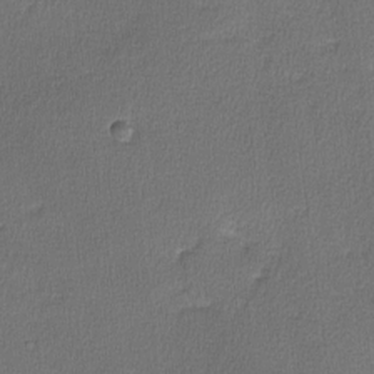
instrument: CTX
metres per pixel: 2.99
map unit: lHvf
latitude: -11.4454
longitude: -99.4804
